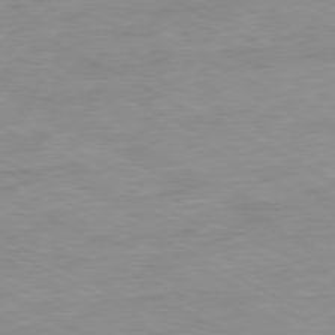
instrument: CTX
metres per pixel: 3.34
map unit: Ap
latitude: -80.2929
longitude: -76.3278
